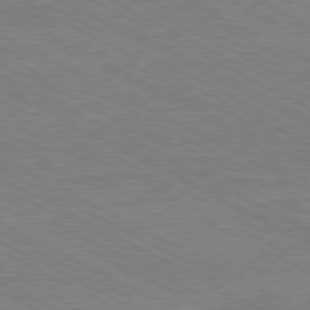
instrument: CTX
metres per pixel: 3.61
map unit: Hpe
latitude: -80.9920
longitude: 20.8974
